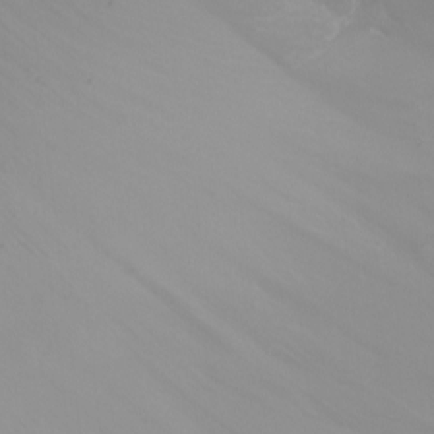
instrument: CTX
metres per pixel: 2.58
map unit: Nhu
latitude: -6.5762
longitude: -91.3104
